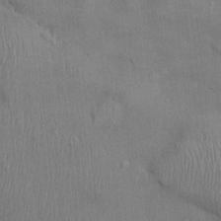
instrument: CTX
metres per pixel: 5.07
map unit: Ht
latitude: -3.5588
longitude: -14.6113
